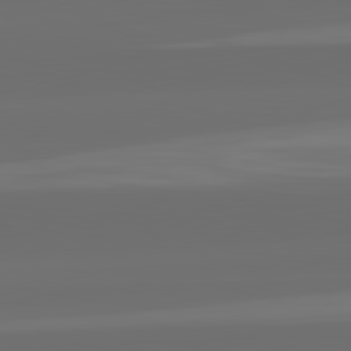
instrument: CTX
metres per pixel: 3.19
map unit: lApd
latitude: 82.2711
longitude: -166.7435
